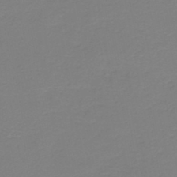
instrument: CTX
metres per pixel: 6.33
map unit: HNb
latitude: -45.6344
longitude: 53.5966
